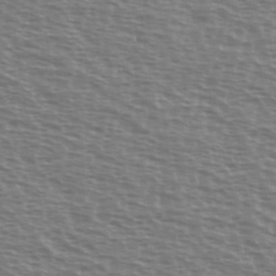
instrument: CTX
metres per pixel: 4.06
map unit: Ave
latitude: 38.1011
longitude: -113.2159
